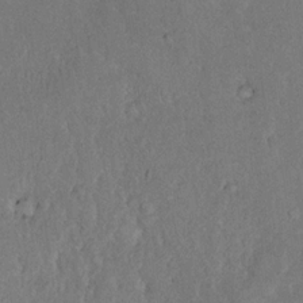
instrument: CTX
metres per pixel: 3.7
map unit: eHh
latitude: 18.2144
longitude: -62.7058
